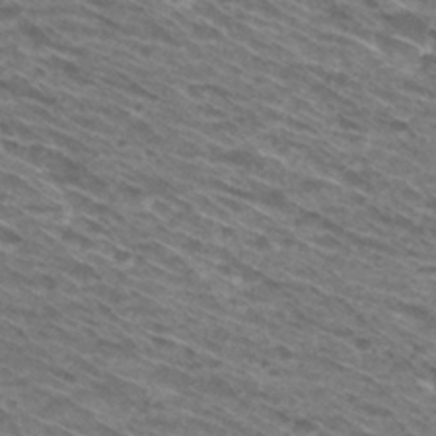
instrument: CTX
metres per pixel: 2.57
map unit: Hto
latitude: 30.6680
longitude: -46.1578
